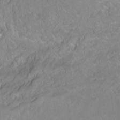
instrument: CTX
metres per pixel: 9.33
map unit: Ht
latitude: -6.9919
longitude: -36.4979
